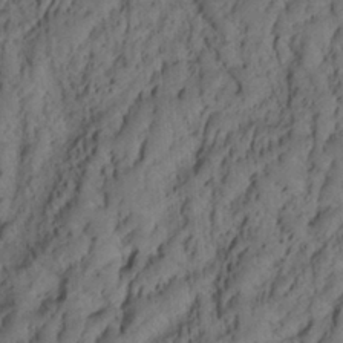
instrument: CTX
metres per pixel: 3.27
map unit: eHh
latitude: -1.5211
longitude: 16.1795
